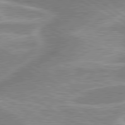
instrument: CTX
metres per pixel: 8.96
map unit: lApd
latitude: 80.1200
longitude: -176.7624
